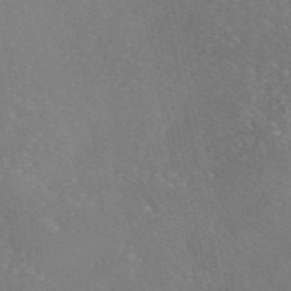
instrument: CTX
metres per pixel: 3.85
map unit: eAb
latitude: 46.4412
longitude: 111.5777
